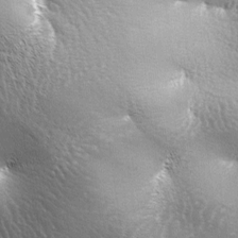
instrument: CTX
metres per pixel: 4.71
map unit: lAa
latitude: -6.5762
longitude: -125.5560
